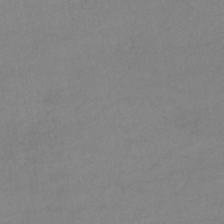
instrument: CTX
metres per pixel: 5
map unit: lHb
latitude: -42.1983
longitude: 66.5763
